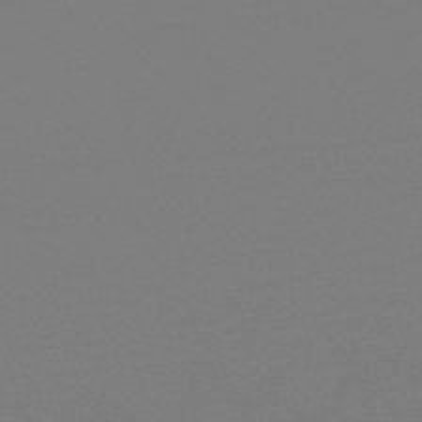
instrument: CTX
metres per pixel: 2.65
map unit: eHb
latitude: -49.8612
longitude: 77.7856
